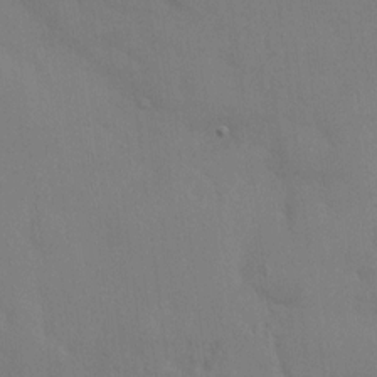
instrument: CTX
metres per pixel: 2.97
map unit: HNhu
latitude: 7.2348
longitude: -3.1403
